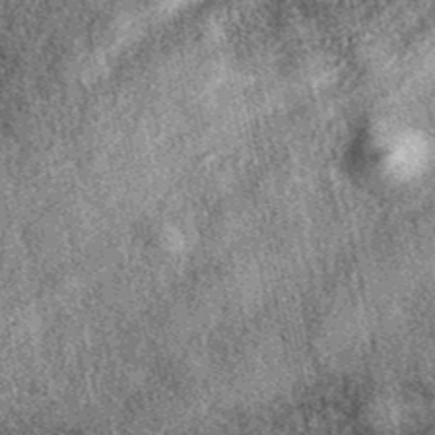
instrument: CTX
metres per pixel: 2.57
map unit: eAb
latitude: 39.4615
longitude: 109.1998
